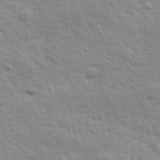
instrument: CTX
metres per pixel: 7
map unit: Hve
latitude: 24.9135
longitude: 144.4818
